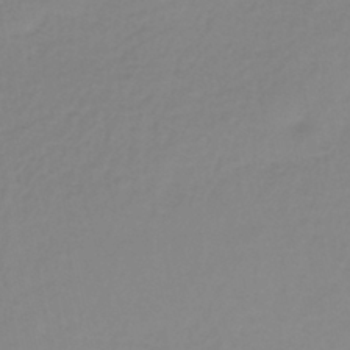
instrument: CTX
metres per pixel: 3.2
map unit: lHb
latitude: -36.7463
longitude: 61.4832
